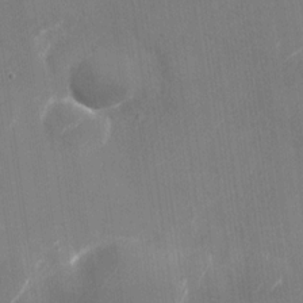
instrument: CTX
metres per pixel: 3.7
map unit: Nhu
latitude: -29.0298
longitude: -74.5924
